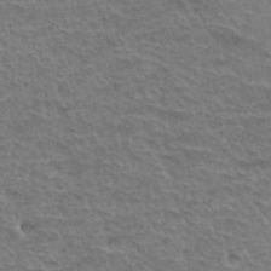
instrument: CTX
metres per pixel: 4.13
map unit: Hto
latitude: 35.1592
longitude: -45.8016
